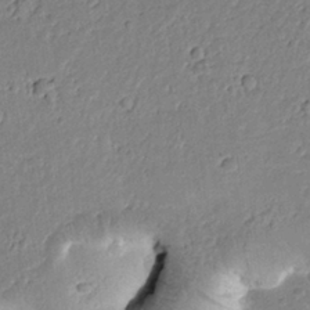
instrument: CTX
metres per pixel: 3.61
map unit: Htu
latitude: 0.5357
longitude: 173.3698
